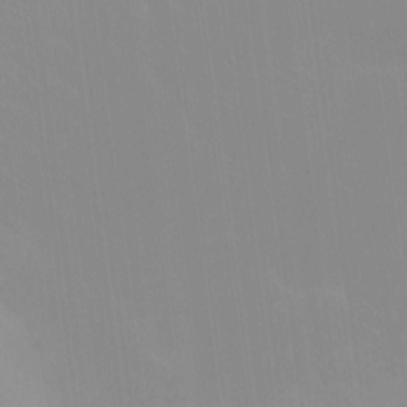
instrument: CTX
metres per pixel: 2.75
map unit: Htu
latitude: -4.3684
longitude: -88.2901
